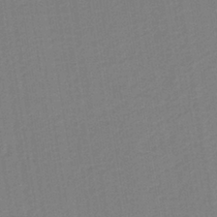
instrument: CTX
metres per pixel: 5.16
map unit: HNb
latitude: -38.5007
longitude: 54.9164
